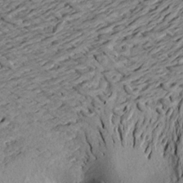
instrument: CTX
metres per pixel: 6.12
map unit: Aa
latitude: 21.1592
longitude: -148.6491
